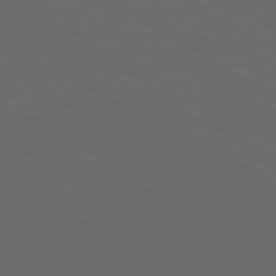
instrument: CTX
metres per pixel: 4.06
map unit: lApd
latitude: 78.5546
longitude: -176.2711
